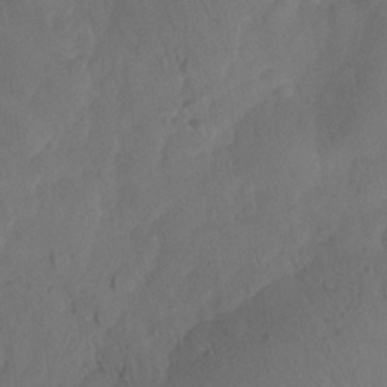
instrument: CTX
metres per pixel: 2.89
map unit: Nhu
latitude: -29.9367
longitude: -63.4238
